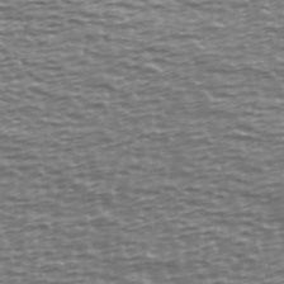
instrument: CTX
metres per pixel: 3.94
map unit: Ave
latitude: 40.1955
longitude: -113.0269
